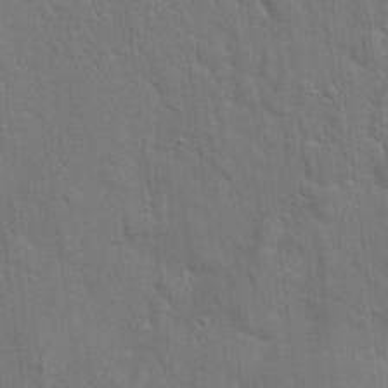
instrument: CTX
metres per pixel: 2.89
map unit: Hto
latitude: 21.6316
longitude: -51.9906
